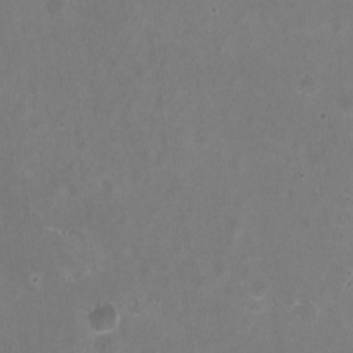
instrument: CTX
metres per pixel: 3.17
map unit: HNhu
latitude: -2.6707
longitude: -0.7435
